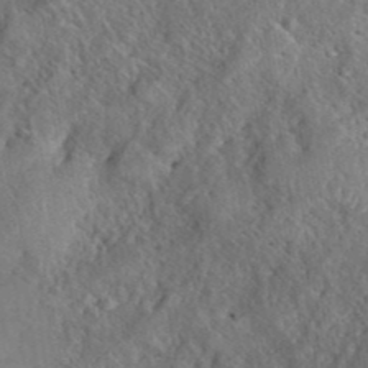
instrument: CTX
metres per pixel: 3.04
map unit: eHh
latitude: 40.0822
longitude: -56.1010
